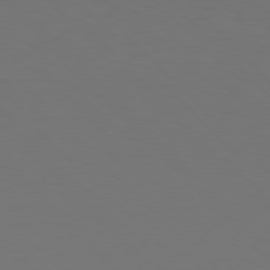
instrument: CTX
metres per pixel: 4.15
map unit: Hpe
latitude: 78.0444
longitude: -165.8961
